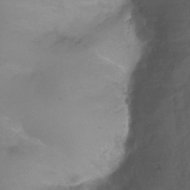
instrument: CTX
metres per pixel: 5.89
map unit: Ht
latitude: -2.3873
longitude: -34.0633
